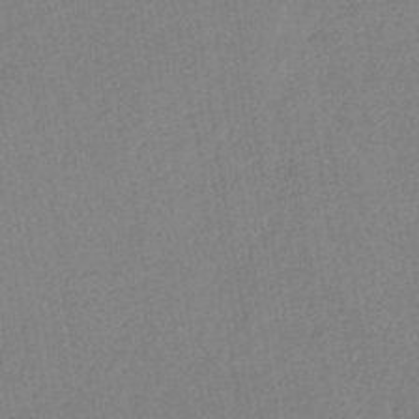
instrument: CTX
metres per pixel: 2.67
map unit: lHb
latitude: -40.6518
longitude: 67.9178
